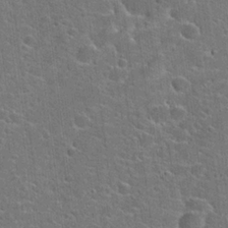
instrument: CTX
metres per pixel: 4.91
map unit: Hto
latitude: 22.8191
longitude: -44.8380
